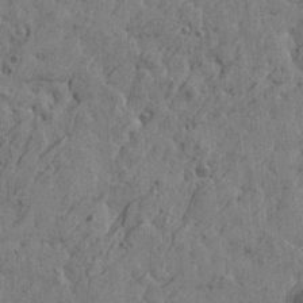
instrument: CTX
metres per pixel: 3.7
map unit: Htu
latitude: -5.9556
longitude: 179.7288
